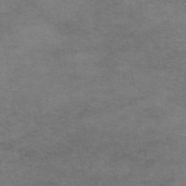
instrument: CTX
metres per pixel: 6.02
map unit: eAb
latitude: 45.3670
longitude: 102.7085
